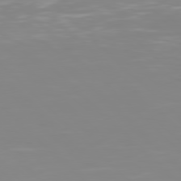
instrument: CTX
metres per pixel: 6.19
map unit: Hpe
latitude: 77.4615
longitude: -173.3292
